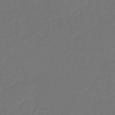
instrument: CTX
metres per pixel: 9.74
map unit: eHb
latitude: -29.9556
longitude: 68.1605
